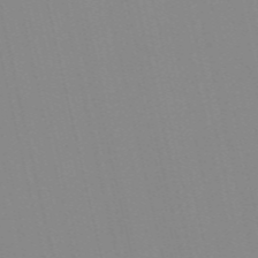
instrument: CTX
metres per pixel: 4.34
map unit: Nve
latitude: -57.6155
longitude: 60.6518
